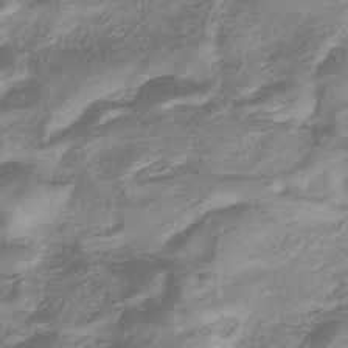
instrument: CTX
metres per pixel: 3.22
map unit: eHb
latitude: -40.5007
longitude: 78.5384
